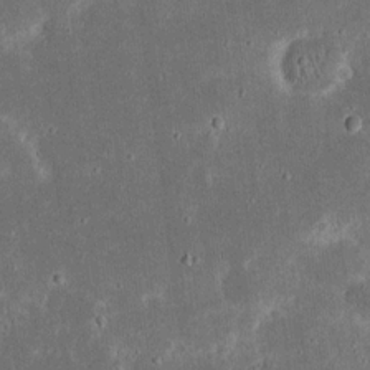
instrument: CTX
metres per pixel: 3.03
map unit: eHh
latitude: 17.5182
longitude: -73.1781
